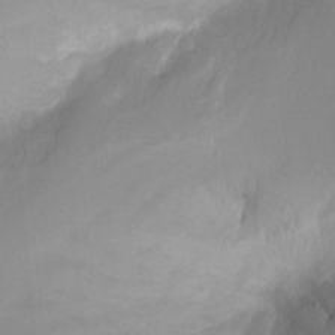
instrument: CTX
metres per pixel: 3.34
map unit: Ht
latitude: -1.1432
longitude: -19.0269
